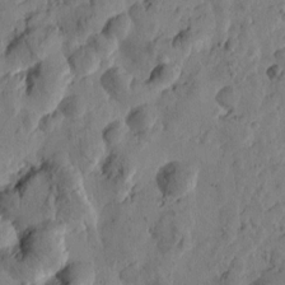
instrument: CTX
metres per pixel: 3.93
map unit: Htu
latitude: -0.4062
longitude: -177.8394
